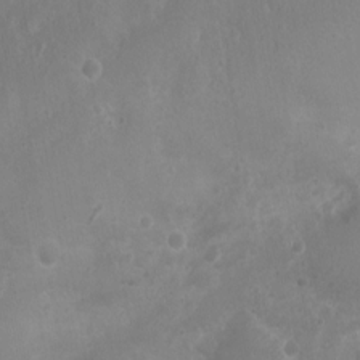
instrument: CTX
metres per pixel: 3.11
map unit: Nhu
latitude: 2.5734
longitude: -15.0648
